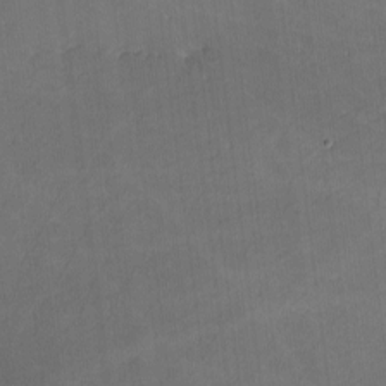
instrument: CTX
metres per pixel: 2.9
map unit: lHvf
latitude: -10.6896
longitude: -104.1011
